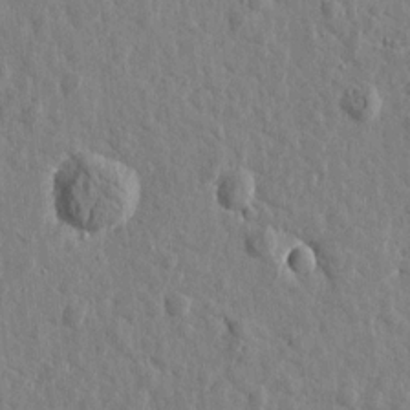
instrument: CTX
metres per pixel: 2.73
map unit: Htu
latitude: 1.3103
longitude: -179.0648
